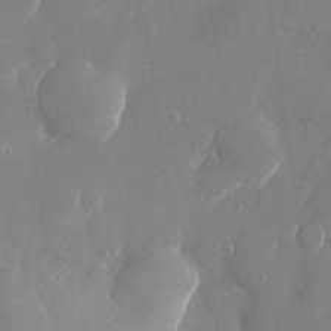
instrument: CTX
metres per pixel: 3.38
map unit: Nhu
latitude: -24.8786
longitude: -70.4979
